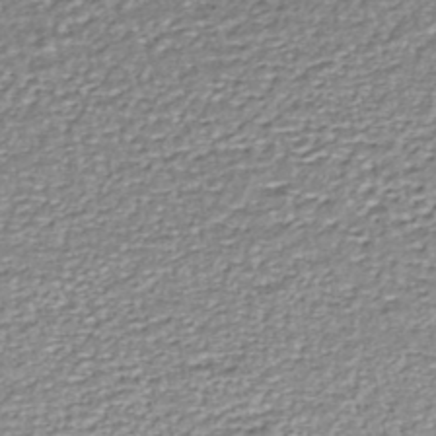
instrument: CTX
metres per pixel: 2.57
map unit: HNhu
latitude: -45.6155
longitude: 105.8422
